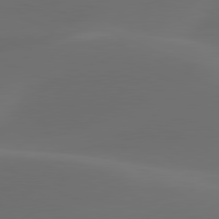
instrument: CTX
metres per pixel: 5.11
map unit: lApd
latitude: 80.5924
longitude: -83.1214
